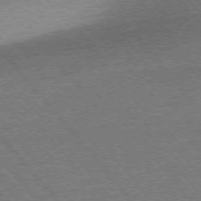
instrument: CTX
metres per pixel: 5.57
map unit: Ap
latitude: -76.4440
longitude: -96.1011
